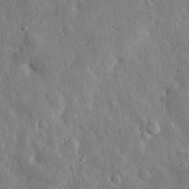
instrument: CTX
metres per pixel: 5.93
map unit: eHh
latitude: 31.5938
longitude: -79.9339
